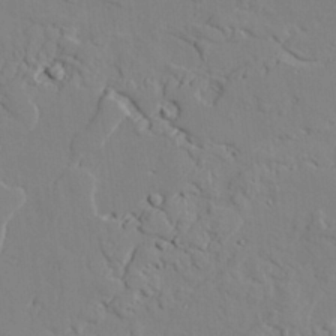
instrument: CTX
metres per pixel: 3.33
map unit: lAvf
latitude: 25.9717
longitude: -110.5357
